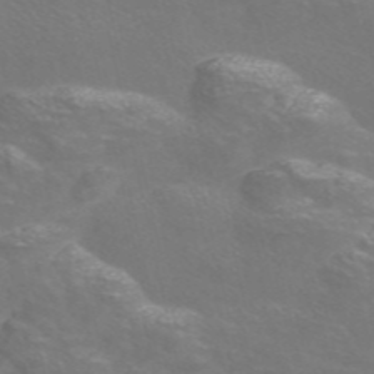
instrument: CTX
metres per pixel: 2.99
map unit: Nve
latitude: -56.3495
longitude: 52.5006
